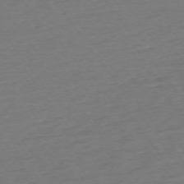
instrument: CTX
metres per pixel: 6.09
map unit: Ap
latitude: -74.7652
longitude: -80.6679
